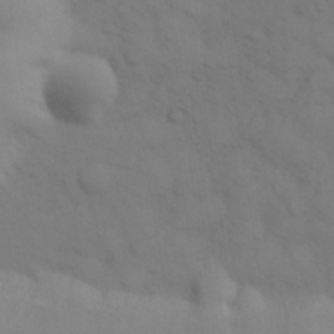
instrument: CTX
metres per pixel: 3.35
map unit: eHh
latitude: 30.2712
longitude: -69.7639
